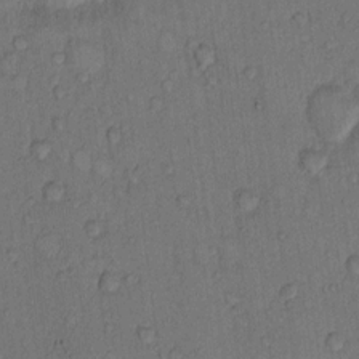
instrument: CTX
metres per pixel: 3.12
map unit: Hto
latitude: 9.5560
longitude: -58.4412
